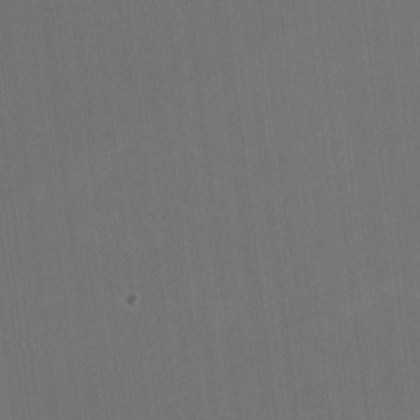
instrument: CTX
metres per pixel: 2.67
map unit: HNhu
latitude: -2.2550
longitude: -6.6490
